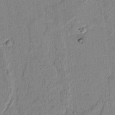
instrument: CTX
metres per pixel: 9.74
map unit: lAvf
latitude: 6.4601
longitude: 169.3131
